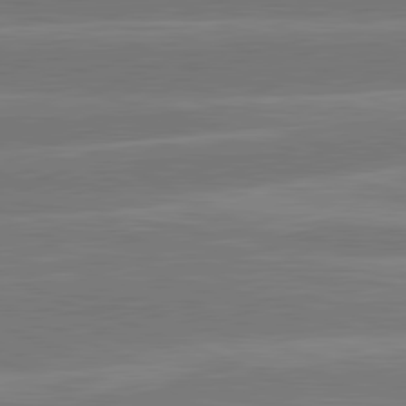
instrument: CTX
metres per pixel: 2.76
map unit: lApd
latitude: 81.4804
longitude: -135.3859
